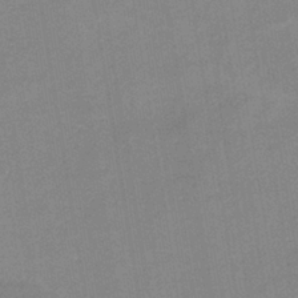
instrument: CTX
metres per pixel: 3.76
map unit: eHb
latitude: -36.3306
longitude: 74.3118
